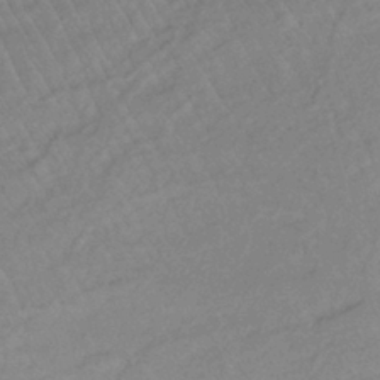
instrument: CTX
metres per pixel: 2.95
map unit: lHb
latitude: -35.7100
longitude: 69.6155
